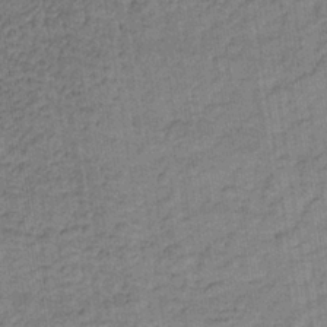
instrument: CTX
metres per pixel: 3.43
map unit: lHb
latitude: -35.7289
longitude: 65.8989
